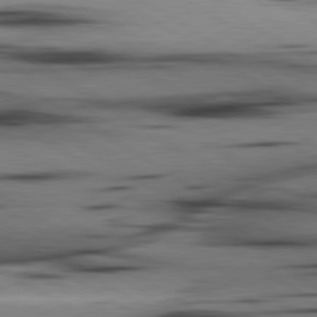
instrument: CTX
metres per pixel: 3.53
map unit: lApd
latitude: 80.4601
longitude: 161.4643
